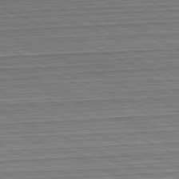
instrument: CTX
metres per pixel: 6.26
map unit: Hpe
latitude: -81.7667
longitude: 10.9920
